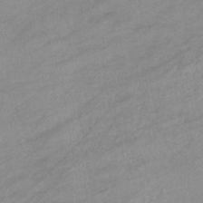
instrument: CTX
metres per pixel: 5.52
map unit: eHb
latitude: -33.5022
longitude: 71.0298
